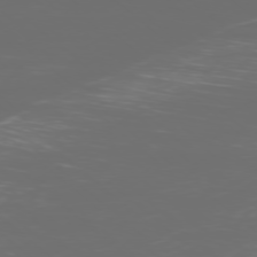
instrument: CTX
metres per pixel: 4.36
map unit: Ap
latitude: -77.2943
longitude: -81.2159
